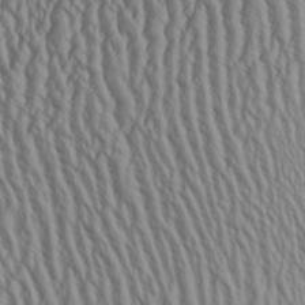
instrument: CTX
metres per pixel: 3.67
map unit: Aa
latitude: 25.3670
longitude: -135.8772
